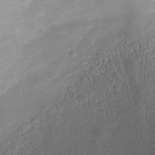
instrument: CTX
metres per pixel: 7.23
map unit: Nhe
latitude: -38.4062
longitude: -119.5371
